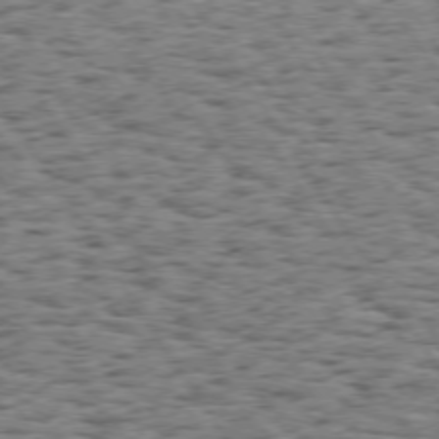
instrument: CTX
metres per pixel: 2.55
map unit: Hpe
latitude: 73.6505
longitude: -135.3859
